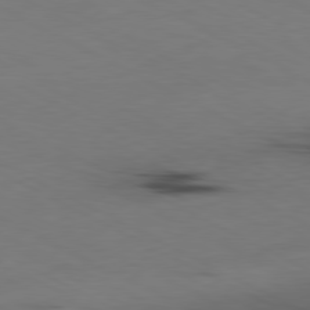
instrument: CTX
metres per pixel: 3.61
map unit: Ap
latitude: -80.9731
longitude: -95.1403
